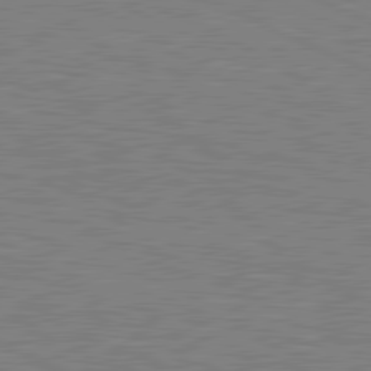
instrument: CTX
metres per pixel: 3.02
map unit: lApd
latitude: 81.0269
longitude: -170.8191
